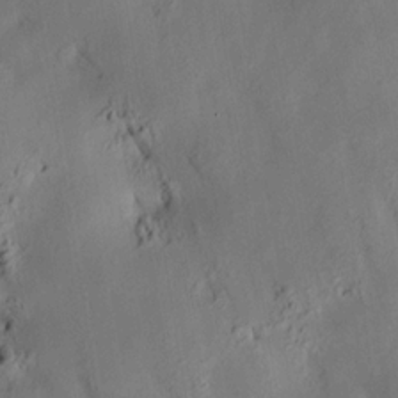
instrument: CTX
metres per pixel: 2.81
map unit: HNhu
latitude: 14.6680
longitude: 12.2362
